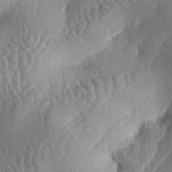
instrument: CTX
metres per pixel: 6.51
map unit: lAa
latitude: -5.2565
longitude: -128.4412
